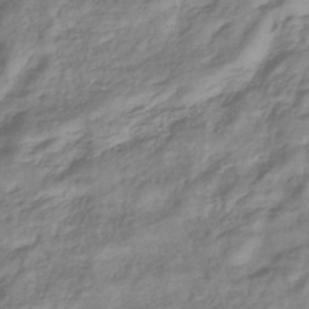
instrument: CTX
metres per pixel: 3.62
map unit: eHb
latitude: -40.6329
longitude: 78.5384
